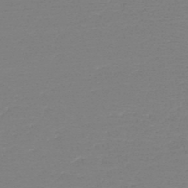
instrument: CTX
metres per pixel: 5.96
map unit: HNb
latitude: -48.7841
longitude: -42.8947
